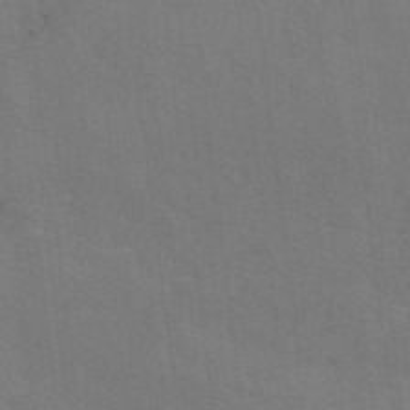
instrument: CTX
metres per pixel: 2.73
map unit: eAb
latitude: 50.5734
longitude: 113.2943
